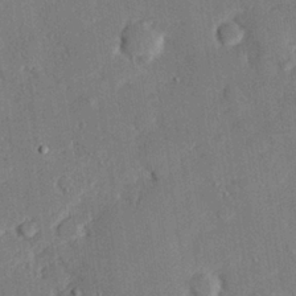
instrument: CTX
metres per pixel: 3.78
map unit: eHh
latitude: 27.2537
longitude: -81.2537
